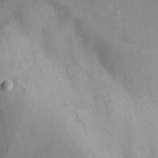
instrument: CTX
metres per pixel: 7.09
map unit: Nhu
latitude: 26.4979
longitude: -65.4993
